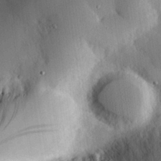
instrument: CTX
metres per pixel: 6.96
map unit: eHh
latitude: 28.0255
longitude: -79.3104
